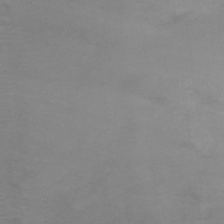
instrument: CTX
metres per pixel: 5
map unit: Ht
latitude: 1.5938
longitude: -34.5168
